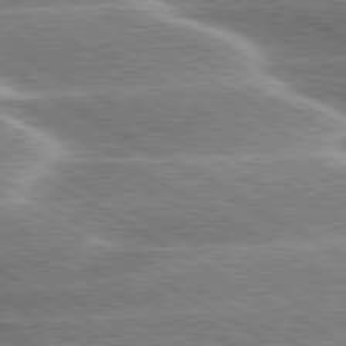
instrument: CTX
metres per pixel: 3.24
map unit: lApd
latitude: 80.0633
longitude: -120.8758
